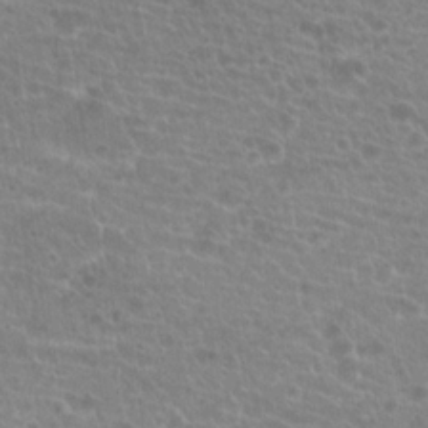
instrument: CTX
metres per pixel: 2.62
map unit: Hto
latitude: 20.8947
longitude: -40.6301
